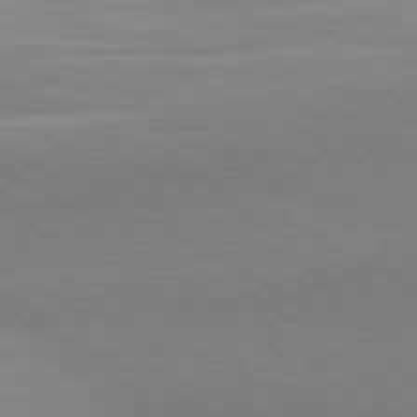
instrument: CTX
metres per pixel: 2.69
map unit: lApd
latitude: 81.3671
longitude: 158.6518
